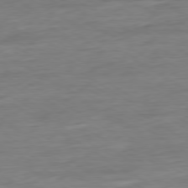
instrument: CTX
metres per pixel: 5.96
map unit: Ap
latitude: -80.0661
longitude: -103.5560
